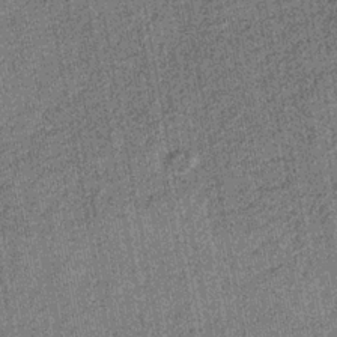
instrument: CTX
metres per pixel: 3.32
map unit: eHb
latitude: -30.2928
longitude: 67.5021
